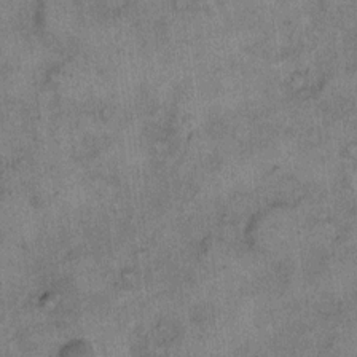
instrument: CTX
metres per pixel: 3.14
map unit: eHh
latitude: 9.9528
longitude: -63.4994
